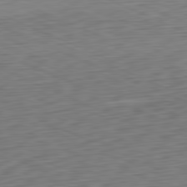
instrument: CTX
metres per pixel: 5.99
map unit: Ap
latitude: -81.5399
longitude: -59.9528
